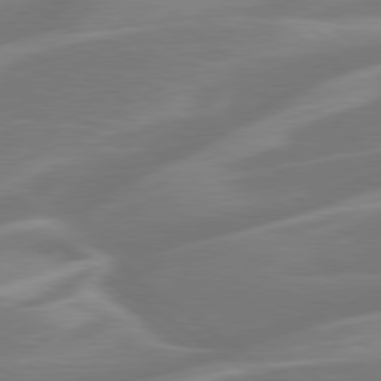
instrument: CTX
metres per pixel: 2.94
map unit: Hpe
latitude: 79.2915
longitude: -126.7624
